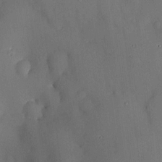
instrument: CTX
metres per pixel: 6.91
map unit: HNhu
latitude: 6.6868
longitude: 14.9164
